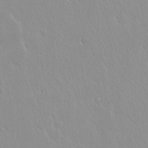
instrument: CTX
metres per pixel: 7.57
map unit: Hto
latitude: 17.5749
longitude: -57.8772
